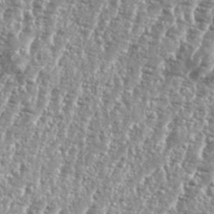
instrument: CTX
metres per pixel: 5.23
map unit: eHh
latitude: 35.0458
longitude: -135.1781
